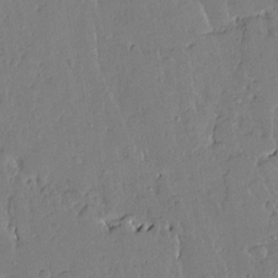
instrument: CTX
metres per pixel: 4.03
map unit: Aa
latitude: 12.7624
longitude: -127.1403
